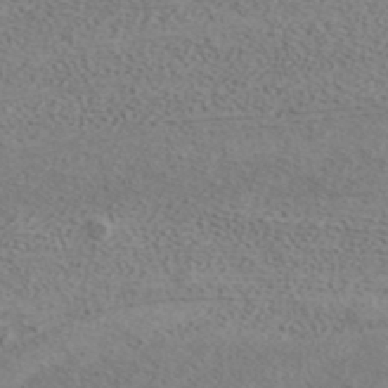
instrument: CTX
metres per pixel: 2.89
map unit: ANa
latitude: 39.0647
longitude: 21.2187
